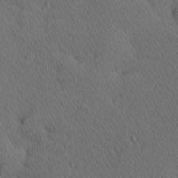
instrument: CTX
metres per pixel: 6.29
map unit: Hve
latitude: 12.8758
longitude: -90.7813
